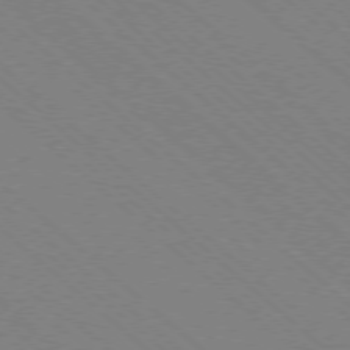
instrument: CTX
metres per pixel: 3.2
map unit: Ap
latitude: -78.2739
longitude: -65.9528
